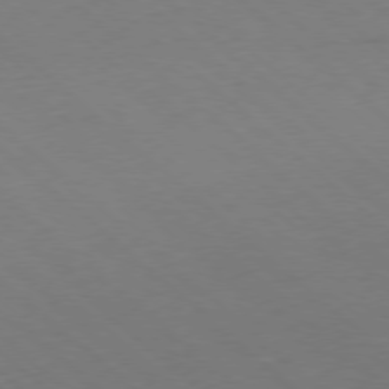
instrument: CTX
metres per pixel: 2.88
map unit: Hpe
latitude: -78.4062
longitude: 13.8800
